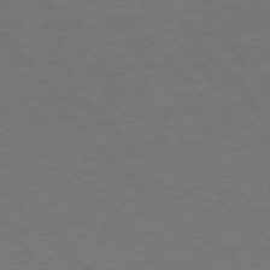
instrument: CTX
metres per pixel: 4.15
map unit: Ap
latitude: -76.1984
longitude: -61.8961
